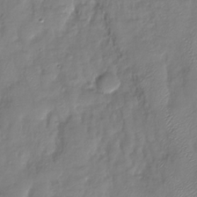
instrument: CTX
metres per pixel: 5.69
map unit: Nhu
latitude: -28.3495
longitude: -59.0459
